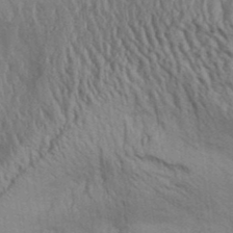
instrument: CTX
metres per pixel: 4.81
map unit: Aa
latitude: 31.6694
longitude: -135.4426
